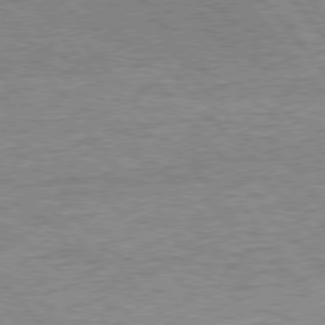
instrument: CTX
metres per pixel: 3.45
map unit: Hpe
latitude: 76.5545
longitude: -156.8380
